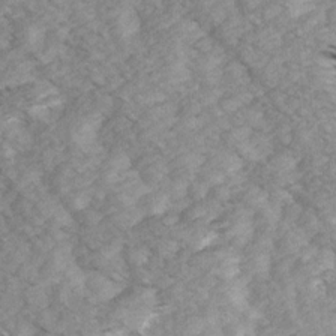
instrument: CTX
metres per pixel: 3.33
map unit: Ave
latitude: 14.5924
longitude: -103.9528
